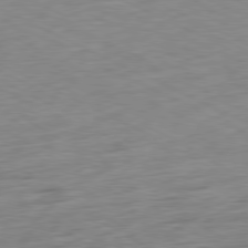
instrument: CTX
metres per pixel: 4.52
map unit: Ap
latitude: -80.3307
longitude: -67.7449
